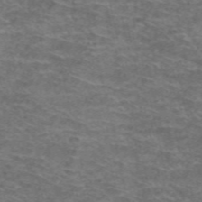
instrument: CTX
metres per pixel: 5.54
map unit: Hto
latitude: 38.2711
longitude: -41.5560
